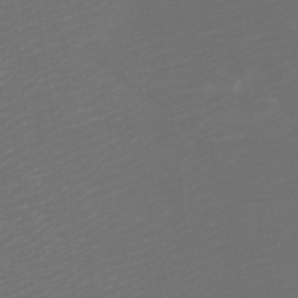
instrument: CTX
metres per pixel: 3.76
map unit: Htu
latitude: -6.0850
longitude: -74.2334
